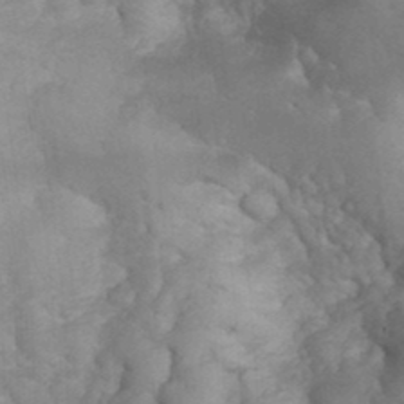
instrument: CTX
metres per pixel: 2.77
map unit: eHh
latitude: 32.1956
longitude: -66.4790
